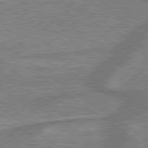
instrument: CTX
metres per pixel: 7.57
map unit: lApd
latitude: 79.5560
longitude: 175.2187
